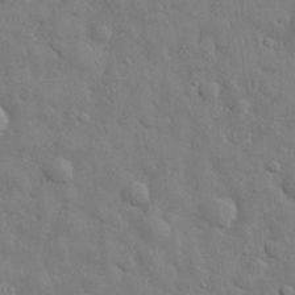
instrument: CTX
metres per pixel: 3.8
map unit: eHh
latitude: 29.3104
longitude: -75.8772
